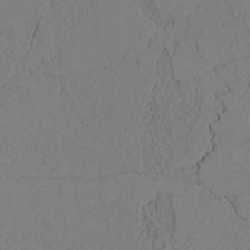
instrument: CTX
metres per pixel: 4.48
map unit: Htu
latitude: -3.3131
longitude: 168.8219
